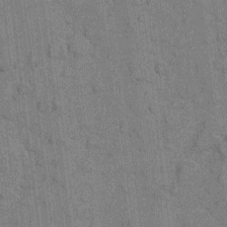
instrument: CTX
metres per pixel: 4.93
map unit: eHh
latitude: 6.5546
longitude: -64.5357
